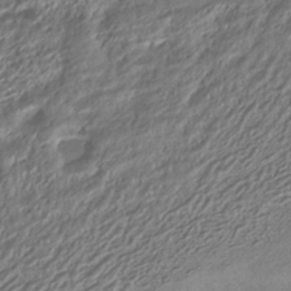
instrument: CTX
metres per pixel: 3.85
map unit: HNhu
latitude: -41.9367
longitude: 102.7652
